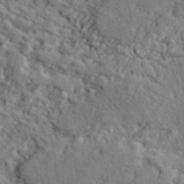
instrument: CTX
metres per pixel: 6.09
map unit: lHvf
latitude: 41.7827
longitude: -88.8380
